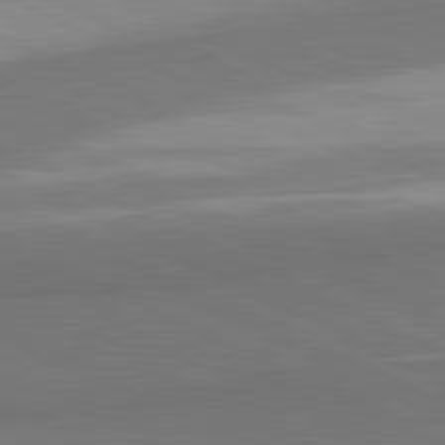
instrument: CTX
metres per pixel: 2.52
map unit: lApd
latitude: 81.4048
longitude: 157.4454
